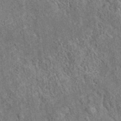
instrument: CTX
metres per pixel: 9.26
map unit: eAb
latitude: 35.5560
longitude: 114.7274
